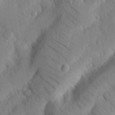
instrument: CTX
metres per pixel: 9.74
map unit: Nhu
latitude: 21.9150
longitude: -75.8205
